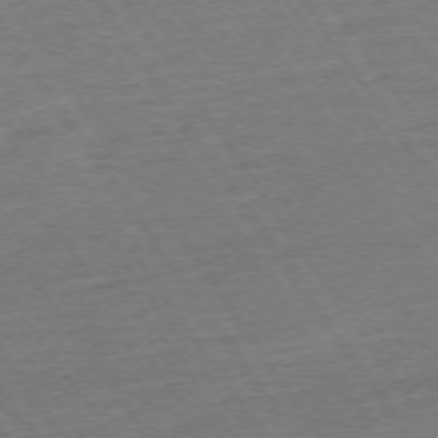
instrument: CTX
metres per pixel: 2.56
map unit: Ap
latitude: -74.2740
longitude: -83.2914
